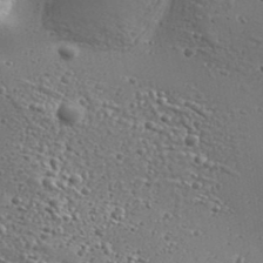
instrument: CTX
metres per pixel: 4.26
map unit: Aa
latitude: 32.8002
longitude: -134.1577
